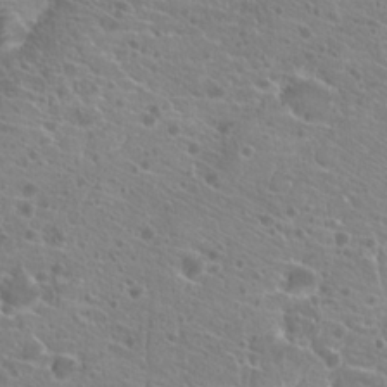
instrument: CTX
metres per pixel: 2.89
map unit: Hto
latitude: 21.0270
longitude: -40.7435
